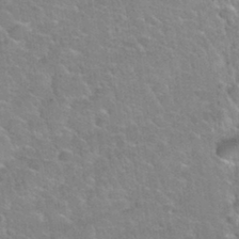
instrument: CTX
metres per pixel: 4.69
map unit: Nhu
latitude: 32.4601
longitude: -51.7449
